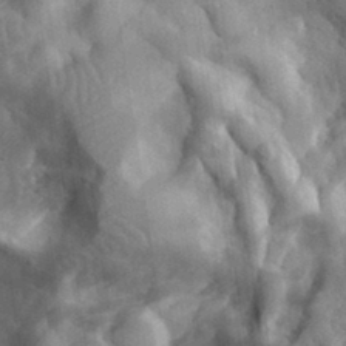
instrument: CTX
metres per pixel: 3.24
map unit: eHh
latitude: 33.4426
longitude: -78.3090
